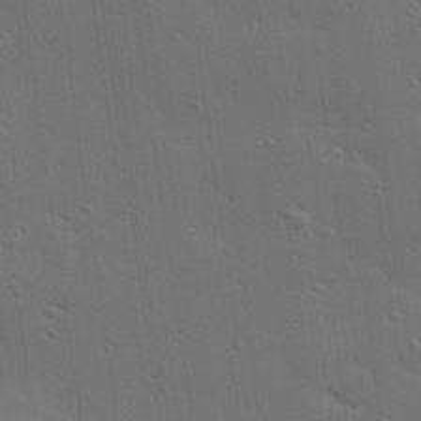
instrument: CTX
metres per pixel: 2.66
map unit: Hve
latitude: 27.9528
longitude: -91.5749
